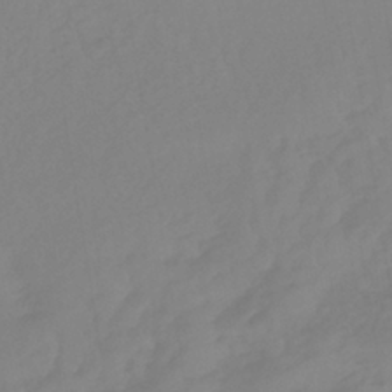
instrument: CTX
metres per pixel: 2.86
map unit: lHb
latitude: -38.7652
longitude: 68.3306
